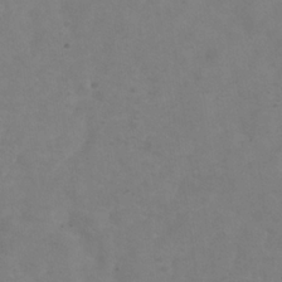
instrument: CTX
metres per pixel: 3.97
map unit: Hve
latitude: -33.6722
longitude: 91.0865
